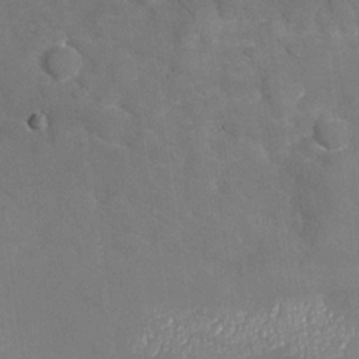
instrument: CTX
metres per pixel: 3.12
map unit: Nhu
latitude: -27.6721
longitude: -58.1767
